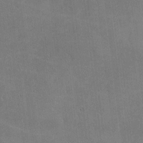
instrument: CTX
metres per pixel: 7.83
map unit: lHvf
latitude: -8.5763
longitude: -101.0648
